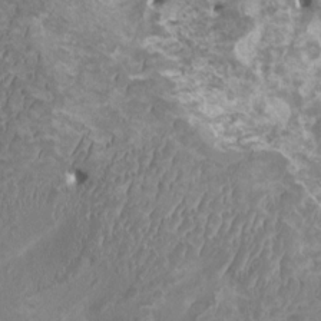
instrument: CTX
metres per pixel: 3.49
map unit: HNhu
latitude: 2.2900
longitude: -0.3845
